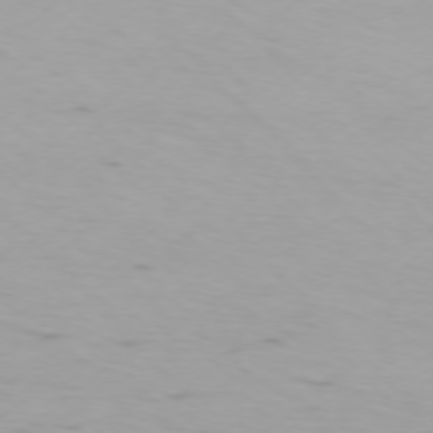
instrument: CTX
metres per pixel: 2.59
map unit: Ap
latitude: -75.5966
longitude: -68.4601
